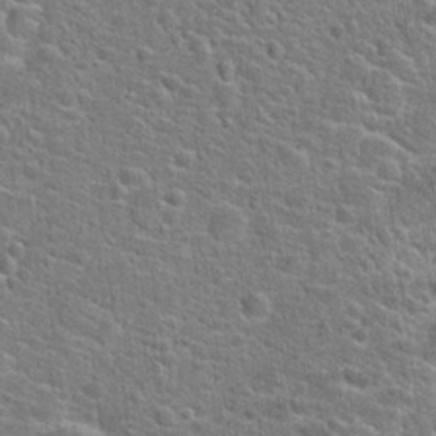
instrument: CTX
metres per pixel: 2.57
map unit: Hto
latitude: 21.6127
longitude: -44.5734
